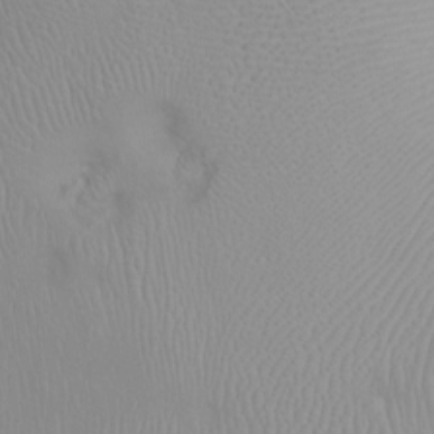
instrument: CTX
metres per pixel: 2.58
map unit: Ht
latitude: -0.2740
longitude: -16.1011
